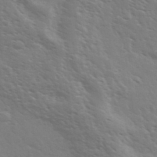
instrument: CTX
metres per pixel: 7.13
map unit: Ave
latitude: 37.0837
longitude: -109.2914
